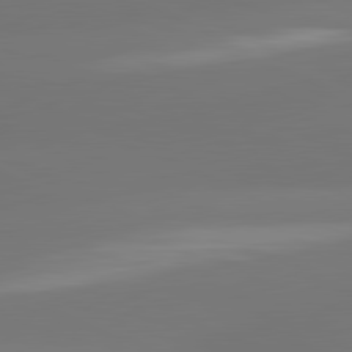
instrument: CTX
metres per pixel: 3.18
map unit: lApd
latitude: 81.4804
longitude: -164.1767
